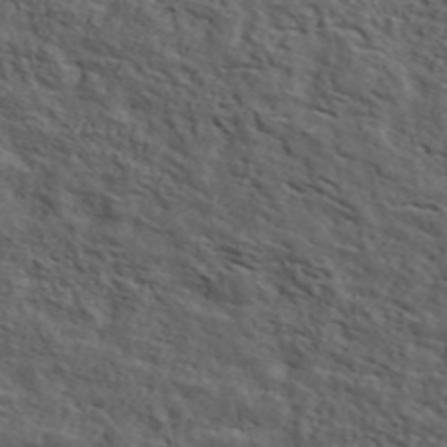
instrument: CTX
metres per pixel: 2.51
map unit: ANa
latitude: 47.7072
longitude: -82.9513
